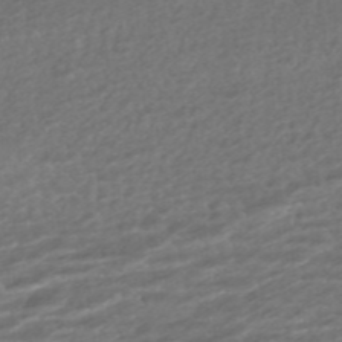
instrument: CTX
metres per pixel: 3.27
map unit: ANa
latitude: -45.3888
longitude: 105.4643
